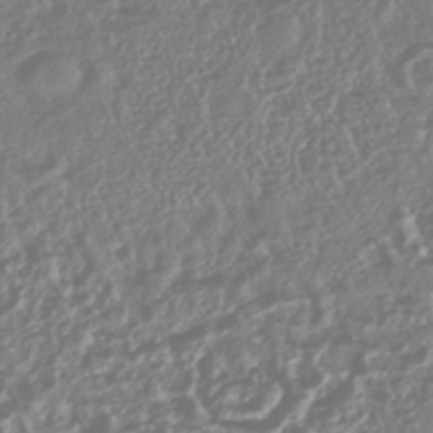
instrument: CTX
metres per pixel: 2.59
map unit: HNhu
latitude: -44.2173
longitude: 104.3873
